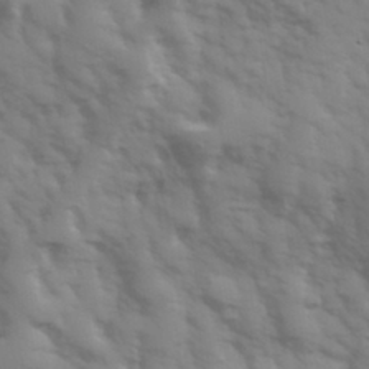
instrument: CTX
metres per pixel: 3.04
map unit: Hve
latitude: 32.5546
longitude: 150.3495
